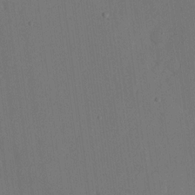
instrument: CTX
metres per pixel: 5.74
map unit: lHvf
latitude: 19.1781
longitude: -112.8380
